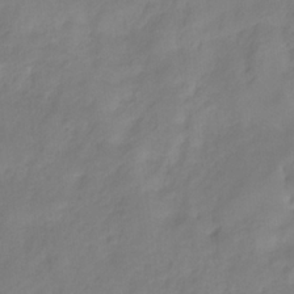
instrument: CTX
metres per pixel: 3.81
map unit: HNhu
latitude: -27.5966
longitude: 75.1998
